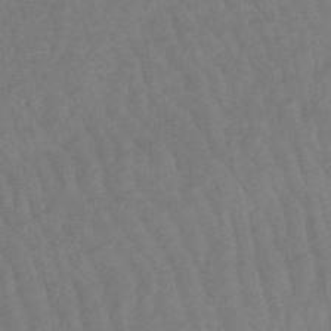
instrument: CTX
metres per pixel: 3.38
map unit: lHb
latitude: -50.3306
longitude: 80.4062
